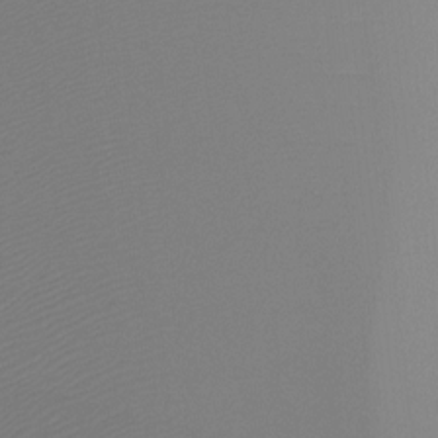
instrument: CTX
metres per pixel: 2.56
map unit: Ht
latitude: -15.4644
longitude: -49.0647
